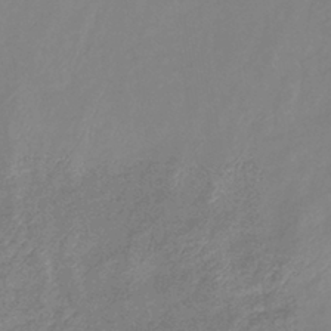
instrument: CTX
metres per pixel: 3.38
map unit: eHb
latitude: -41.1809
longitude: 80.8597
